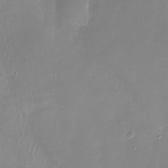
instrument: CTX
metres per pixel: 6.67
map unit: Nhu
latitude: -27.1431
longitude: -60.3845
